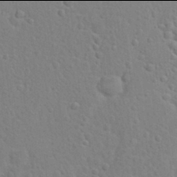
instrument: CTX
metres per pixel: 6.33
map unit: Hto
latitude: 21.9906
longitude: -47.4805
